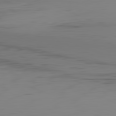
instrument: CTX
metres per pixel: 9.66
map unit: Hpe
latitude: -82.1039
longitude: 16.7464
